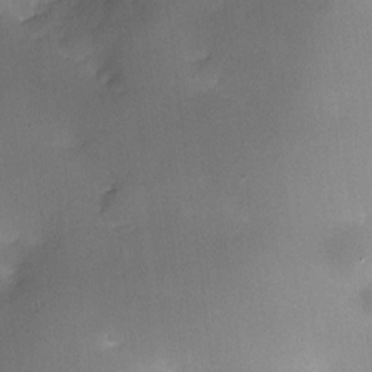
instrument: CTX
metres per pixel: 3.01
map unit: HNhu
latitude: 6.9703
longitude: 14.5385
